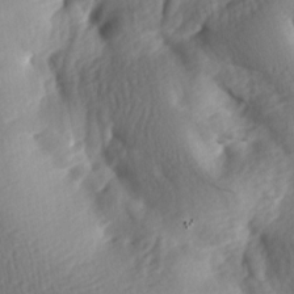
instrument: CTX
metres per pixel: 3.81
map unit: lAa
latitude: -7.8422
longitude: -126.3656
